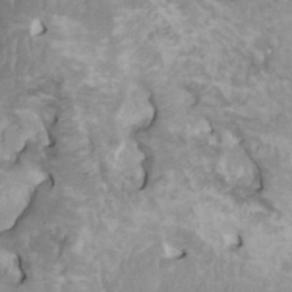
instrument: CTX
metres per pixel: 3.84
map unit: HNhu
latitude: 3.9339
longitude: 3.7288
